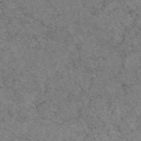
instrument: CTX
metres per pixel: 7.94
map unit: eAb
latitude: 47.9717
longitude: 116.0849
